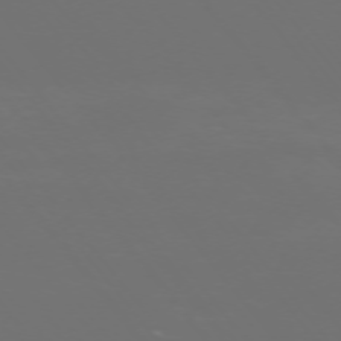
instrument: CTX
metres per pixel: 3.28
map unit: Ap
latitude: -74.8975
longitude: -77.2726
